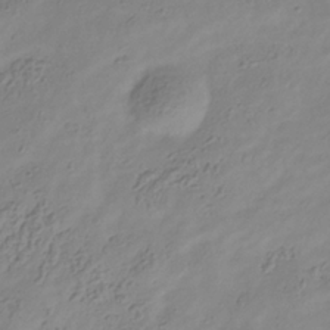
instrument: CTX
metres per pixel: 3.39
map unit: Hve
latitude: -34.6896
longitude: 88.9164
